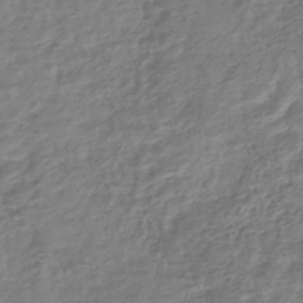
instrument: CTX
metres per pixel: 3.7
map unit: HNhu
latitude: -44.9920
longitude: 102.8975
